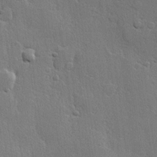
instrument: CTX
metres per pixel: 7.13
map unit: lHvf
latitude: 23.1781
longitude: 145.1242
